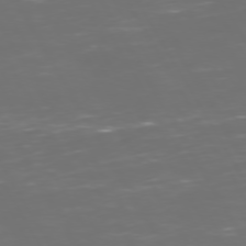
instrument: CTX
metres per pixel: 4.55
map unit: Hpe
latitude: 72.4034
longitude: -126.3278
